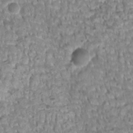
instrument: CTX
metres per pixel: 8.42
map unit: Htu
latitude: 3.0836
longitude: -21.4049
